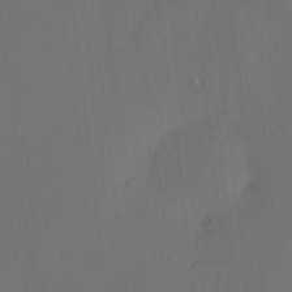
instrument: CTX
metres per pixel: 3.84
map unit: eHh
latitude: -3.5966
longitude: 17.2187
